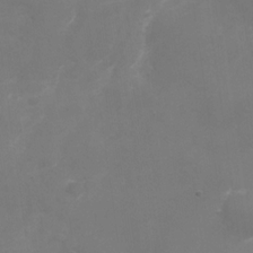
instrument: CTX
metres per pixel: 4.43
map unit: Nhu
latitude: -28.5763
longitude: -66.5545
